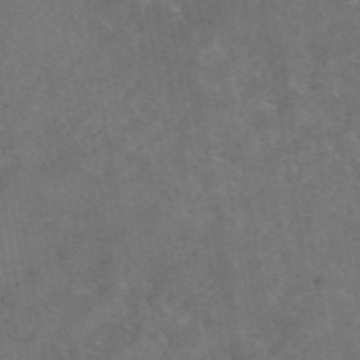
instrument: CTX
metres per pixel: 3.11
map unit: eAb
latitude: 45.4615
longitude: 123.8423
